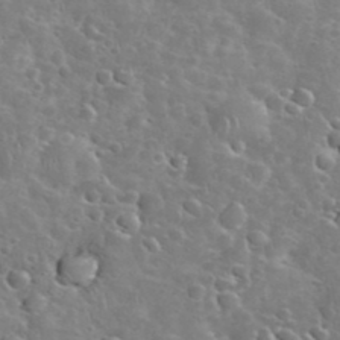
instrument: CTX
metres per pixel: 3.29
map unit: eHh
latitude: 35.9150
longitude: -60.1578
